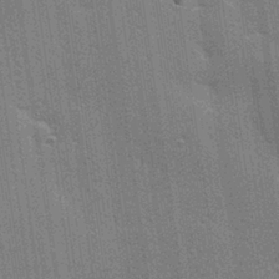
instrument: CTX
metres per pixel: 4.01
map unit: Hve
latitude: 28.4979
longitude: -93.1214
